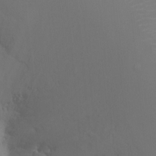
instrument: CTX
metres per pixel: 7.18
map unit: Ht
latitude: -9.3132
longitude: -38.2711
